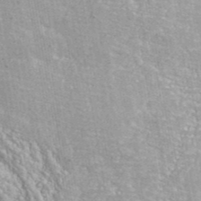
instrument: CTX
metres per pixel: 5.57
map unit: eAb
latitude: 42.8191
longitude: 106.5574
